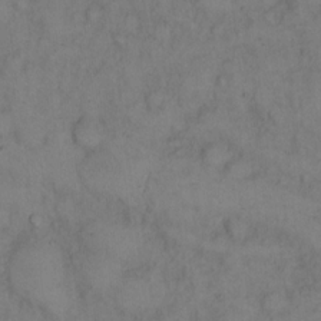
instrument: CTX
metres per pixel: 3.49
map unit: eHh
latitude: 14.5546
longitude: -62.2334
